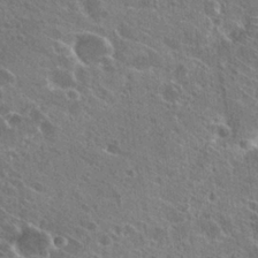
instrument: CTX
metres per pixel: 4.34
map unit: Hto
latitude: 24.8757
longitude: -39.3293
